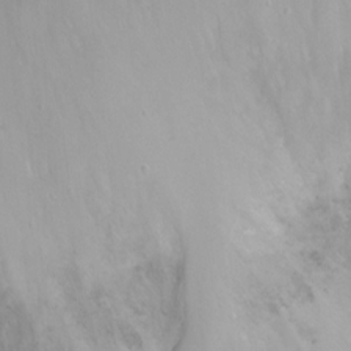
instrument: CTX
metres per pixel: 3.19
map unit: Ht
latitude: 2.4223
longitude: -34.0255
